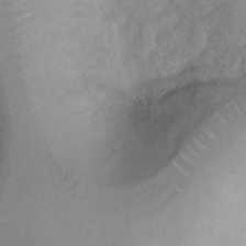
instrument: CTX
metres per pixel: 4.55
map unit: Ht
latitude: 6.3278
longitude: -30.4034
